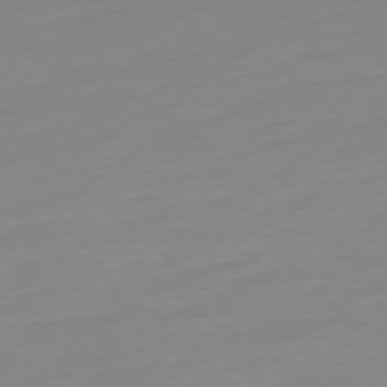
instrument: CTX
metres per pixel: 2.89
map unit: Ap
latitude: -78.1983
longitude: -99.6127
